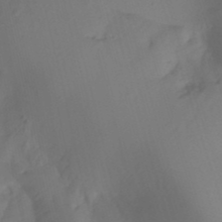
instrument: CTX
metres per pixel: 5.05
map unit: HNhu
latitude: -26.7085
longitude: 74.2740
